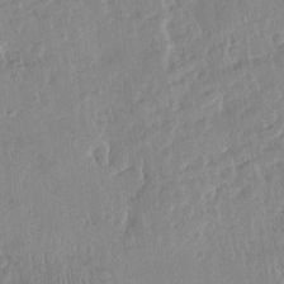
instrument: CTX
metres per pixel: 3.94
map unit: Htu
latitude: -4.9730
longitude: 173.7855
